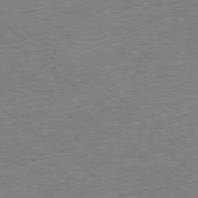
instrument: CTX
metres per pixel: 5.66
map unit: Ap
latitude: -78.9352
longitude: -49.4426
